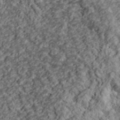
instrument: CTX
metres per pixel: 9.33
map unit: lHvf
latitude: 39.2348
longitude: -87.9528
